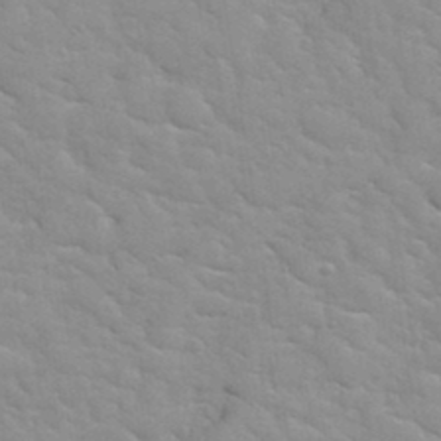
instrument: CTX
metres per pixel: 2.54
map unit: Hto
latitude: 35.6694
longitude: -51.4426
